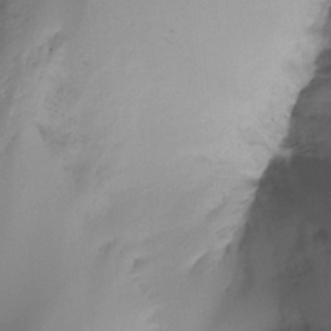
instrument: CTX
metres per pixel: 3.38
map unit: Ht
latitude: -16.3307
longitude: -48.5735
